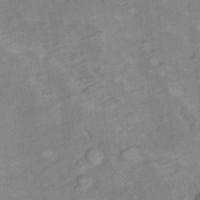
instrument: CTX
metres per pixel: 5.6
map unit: Hto
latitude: 7.4237
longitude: -36.7813
